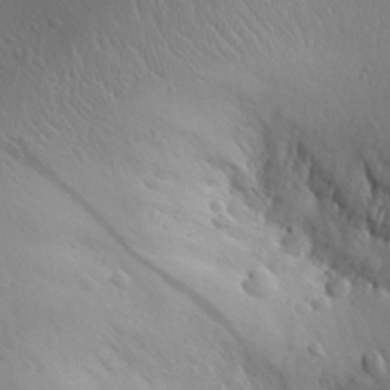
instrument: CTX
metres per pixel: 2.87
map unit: Aa
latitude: 30.8380
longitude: -143.3293
